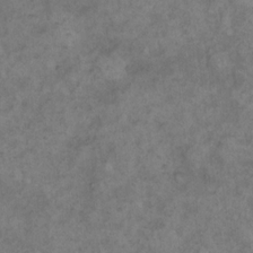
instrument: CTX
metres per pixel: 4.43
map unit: eHh
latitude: 17.6883
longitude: -63.8584
